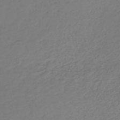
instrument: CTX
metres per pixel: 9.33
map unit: lHb
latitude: -42.7841
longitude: 69.8044
